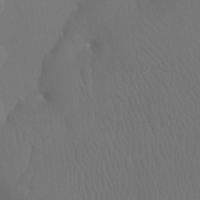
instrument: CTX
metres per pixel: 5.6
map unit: Ht
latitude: -7.3320
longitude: -32.4412
